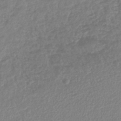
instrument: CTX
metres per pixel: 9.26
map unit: lHb
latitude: -41.9367
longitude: 68.5762
